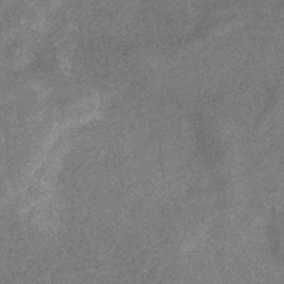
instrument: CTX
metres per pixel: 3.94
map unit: eHb
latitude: -33.8989
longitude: 78.1794
